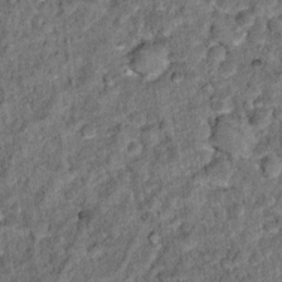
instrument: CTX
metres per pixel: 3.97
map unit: Hto
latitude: 14.3468
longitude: -34.4790
